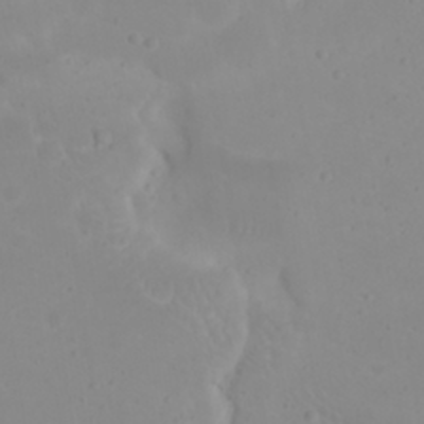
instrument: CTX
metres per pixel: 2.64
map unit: eHh
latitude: 21.1214
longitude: -64.8380
